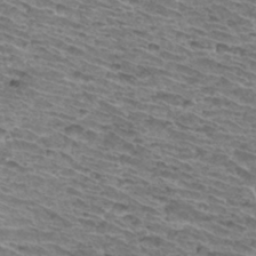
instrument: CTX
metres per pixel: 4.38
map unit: Hto
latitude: 33.3104
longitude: -39.9150
